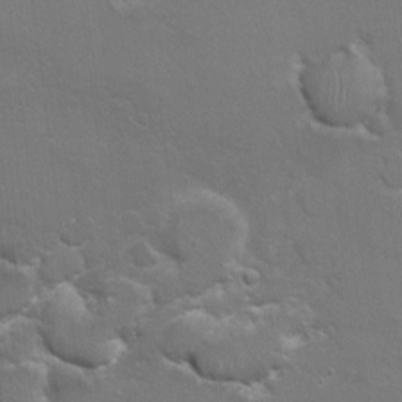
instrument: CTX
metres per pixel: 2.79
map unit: Hto
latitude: 8.5924
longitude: -31.4427
